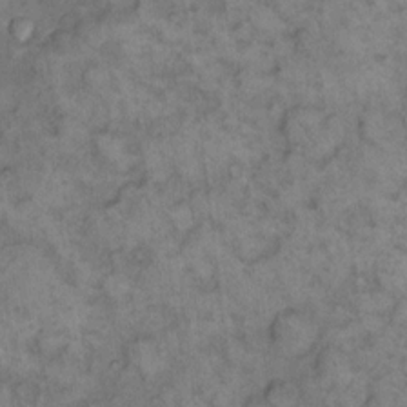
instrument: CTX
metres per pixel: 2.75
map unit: eHh
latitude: 13.7450
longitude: -64.2145
